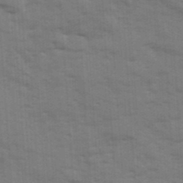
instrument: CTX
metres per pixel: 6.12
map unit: Ave
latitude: 12.9136
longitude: -102.4223
